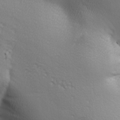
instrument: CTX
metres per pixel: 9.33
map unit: lAa
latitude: -5.8800
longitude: -121.9717
